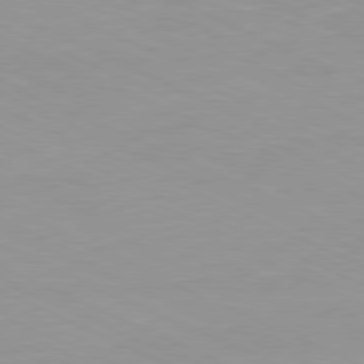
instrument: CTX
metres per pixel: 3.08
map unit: Ap
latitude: -81.1242
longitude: -93.3103
